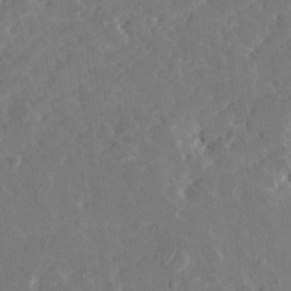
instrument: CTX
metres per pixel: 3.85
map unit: HNhu
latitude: 6.2334
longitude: -5.1781
